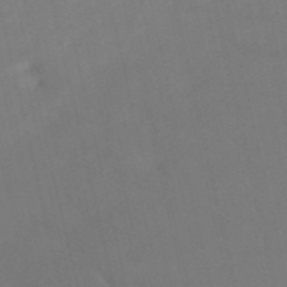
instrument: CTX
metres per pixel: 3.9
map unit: HNb
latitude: -53.7855
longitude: -47.7450
